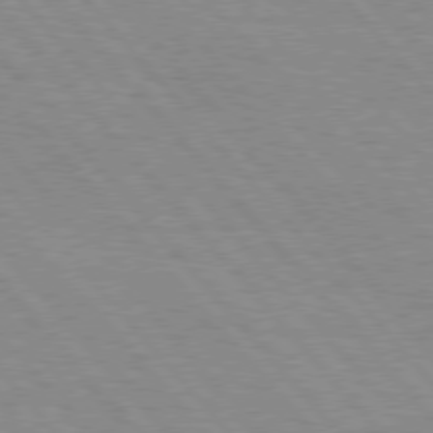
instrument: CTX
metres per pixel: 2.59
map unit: Hpe
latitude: 76.7246
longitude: -153.4427
